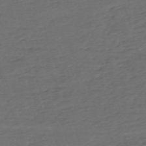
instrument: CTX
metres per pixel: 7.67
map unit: eHh
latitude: -62.9163
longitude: 54.0661
